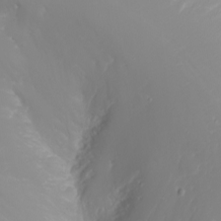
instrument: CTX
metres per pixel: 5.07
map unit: Nhu
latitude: -6.9541
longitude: -88.8758
